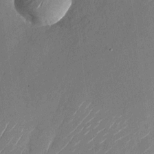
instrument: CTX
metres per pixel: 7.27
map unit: Nhu
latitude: -28.1228
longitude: -72.8191
